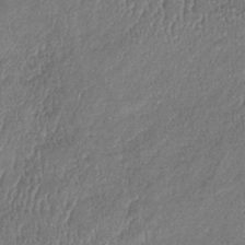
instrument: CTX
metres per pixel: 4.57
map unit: lHb
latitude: -35.0864
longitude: 68.9919
